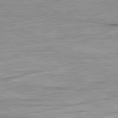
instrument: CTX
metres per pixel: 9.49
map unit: Ap
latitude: -81.7667
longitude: -67.8016
